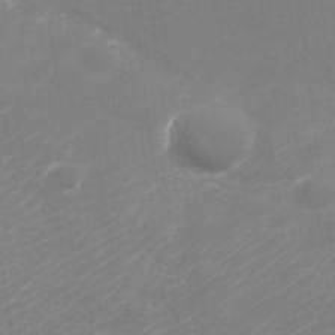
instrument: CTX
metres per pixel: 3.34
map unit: Nhu
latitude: -30.4629
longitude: -72.0255
